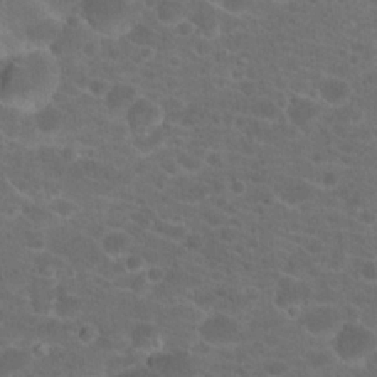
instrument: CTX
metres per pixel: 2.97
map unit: Hto
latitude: 19.9150
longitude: -39.0080
